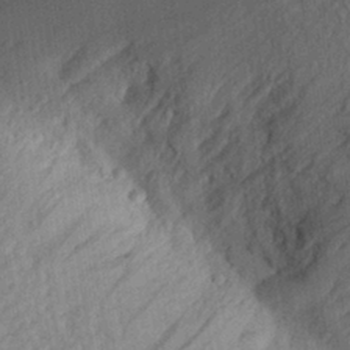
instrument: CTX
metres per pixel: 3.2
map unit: Aa
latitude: 27.2159
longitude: -145.3481
